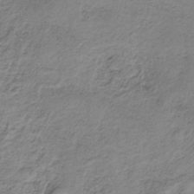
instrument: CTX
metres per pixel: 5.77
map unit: HNb
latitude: -33.4833
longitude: 58.2739
